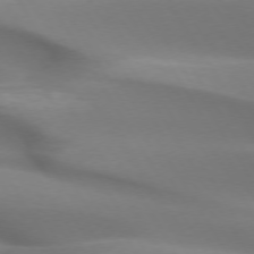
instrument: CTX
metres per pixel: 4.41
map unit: lApd
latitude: 73.0648
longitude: -52.6680
